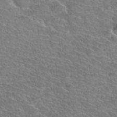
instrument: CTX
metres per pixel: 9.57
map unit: Hto
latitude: 35.2348
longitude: -44.6490
